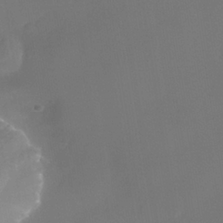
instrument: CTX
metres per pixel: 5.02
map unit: Nhe
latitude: -38.1795
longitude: -119.5938
